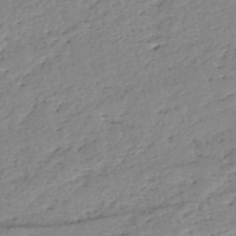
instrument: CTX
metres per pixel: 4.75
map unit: eHh
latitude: -52.5573
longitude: -24.3467
